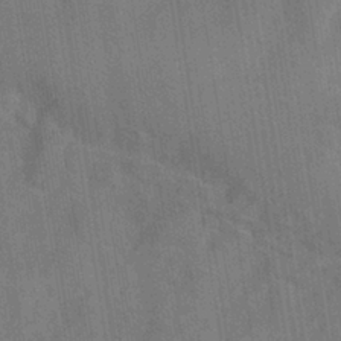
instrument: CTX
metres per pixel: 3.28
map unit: eHh
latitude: -39.3699
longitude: -26.8947
